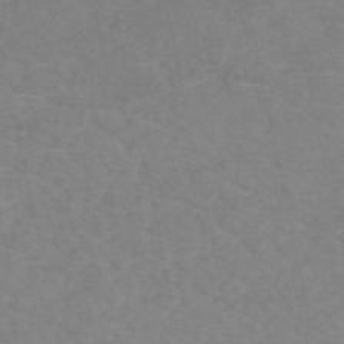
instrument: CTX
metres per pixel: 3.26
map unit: eAb
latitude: 50.3845
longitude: 104.4251
